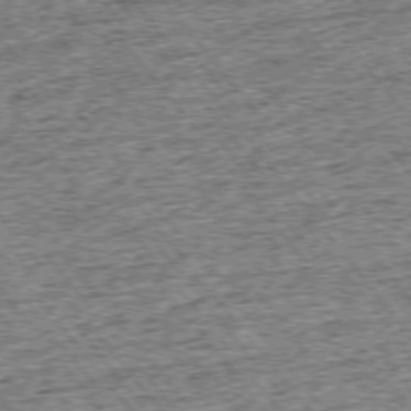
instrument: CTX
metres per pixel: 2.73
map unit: Ap
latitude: -75.5022
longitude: -91.8961
